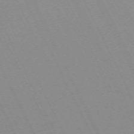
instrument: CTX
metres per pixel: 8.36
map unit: Hpe
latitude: -70.6519
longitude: 16.1039
